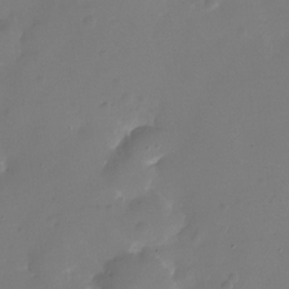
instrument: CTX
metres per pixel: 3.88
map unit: Nhu
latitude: -28.1228
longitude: -78.6680
